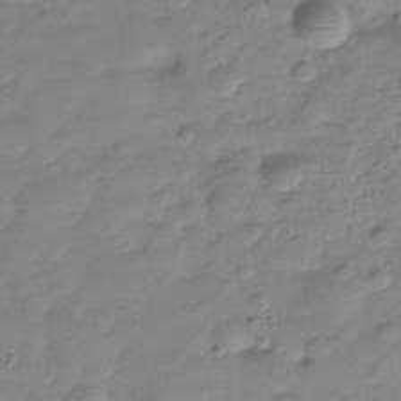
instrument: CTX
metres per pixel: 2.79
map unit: Hve
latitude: -30.1794
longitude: 91.0109
